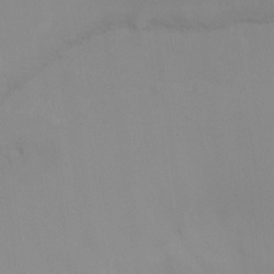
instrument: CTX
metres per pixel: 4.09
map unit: Ht
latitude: -15.1620
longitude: -52.0633
